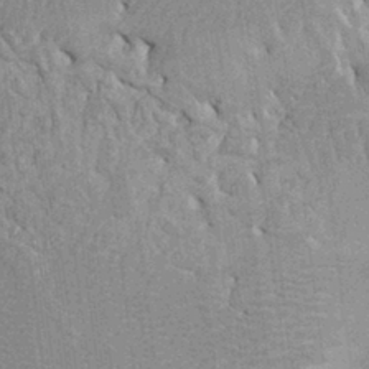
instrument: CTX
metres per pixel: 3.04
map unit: Ht
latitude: -2.9163
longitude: -15.3482
